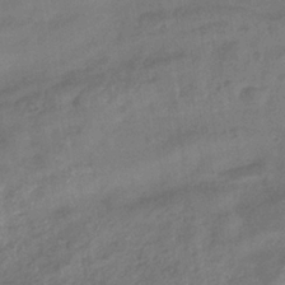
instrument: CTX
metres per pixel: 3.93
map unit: eHb
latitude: -35.5021
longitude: 81.5777
